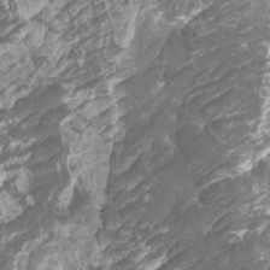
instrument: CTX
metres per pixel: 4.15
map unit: Htu
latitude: -11.2565
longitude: -73.9528
